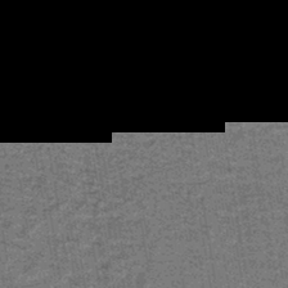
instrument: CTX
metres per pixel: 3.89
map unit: lHb
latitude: -42.6518
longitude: 54.9164
